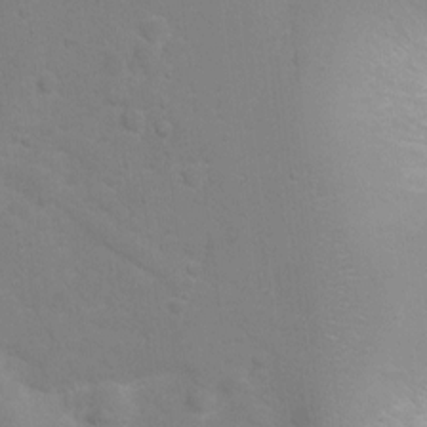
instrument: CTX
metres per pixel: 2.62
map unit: Ht
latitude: 1.5371
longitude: -35.7071
